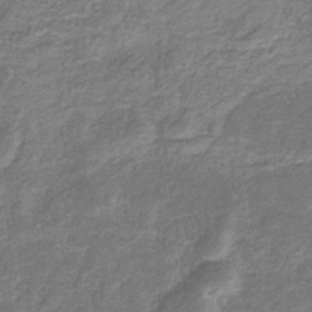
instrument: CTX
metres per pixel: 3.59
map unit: eHb
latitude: -33.4077
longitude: 74.5952
